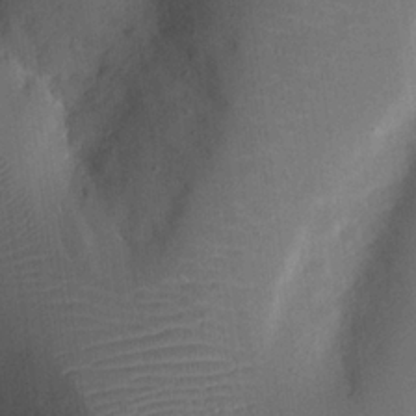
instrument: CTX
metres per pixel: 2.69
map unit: Nhu
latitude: 25.3859
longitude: -72.8002
